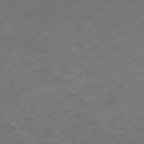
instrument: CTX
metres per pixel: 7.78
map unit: Hpe
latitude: 72.9703
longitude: -125.0836
